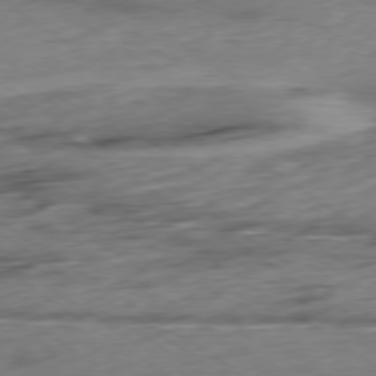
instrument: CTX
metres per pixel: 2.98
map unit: Hpe
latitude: -79.0864
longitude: -16.2145
